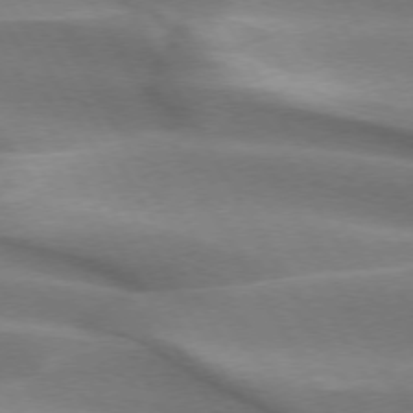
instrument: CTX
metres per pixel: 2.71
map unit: lApd
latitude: 73.3671
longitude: -51.0836
